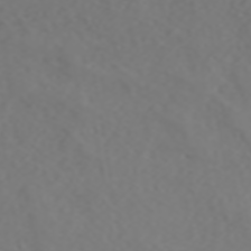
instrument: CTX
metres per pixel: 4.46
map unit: ANa
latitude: 42.4601
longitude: 34.6141
